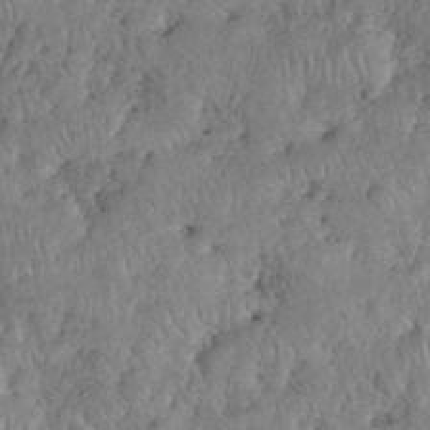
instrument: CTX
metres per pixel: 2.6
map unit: eHh
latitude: 38.0255
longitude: -58.2145
